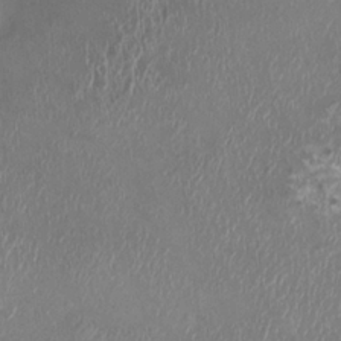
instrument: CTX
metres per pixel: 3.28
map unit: HNhu
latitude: 2.3467
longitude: -2.9513
